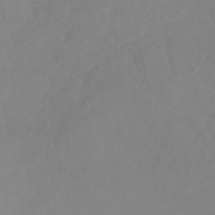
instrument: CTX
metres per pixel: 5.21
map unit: eHh
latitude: -43.1998
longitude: -33.5749
